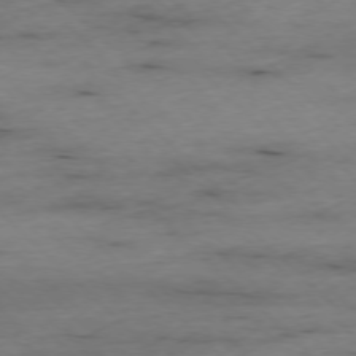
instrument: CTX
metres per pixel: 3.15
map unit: Ap
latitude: -76.9731
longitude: -90.2900
